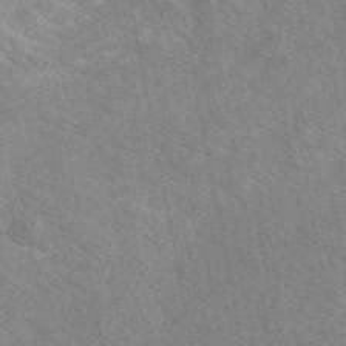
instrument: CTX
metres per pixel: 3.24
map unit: eAb
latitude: 48.7246
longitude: 112.8408
